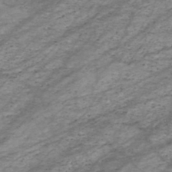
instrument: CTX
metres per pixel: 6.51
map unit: HNhu
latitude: -47.0675
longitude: 28.5952
